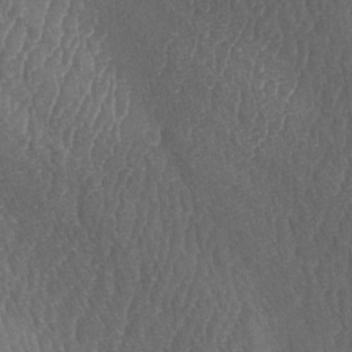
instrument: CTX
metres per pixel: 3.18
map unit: lAa
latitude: -7.3131
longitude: -129.8583
